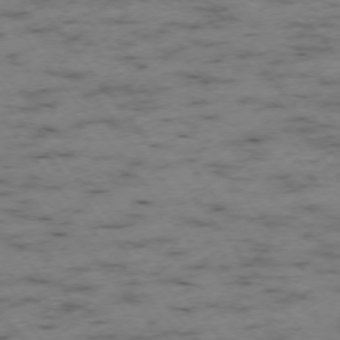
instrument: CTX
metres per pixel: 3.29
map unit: Ap
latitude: -73.9745
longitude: -73.3104
